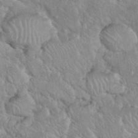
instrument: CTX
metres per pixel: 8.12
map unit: eHh
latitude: 37.7072
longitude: -61.3670
